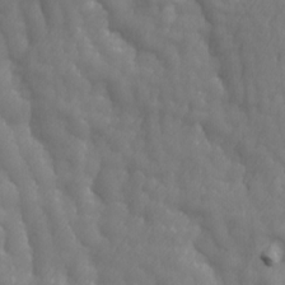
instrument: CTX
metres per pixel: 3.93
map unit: Ave
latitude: 13.4993
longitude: -105.3860
